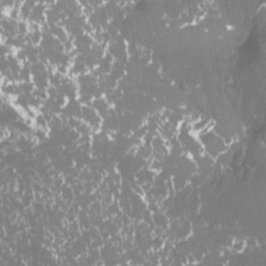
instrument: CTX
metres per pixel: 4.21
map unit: Htu
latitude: -6.8786
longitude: -49.2159
